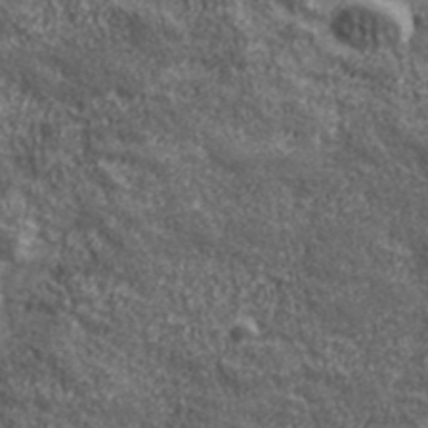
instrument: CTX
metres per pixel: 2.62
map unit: eHh
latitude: 43.3860
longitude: -88.9514
